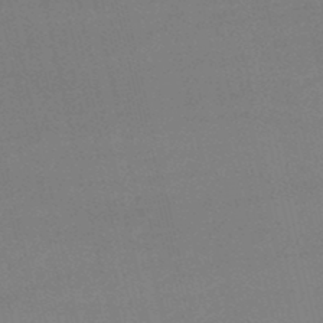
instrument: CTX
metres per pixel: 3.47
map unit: lHb
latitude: -48.3684
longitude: 63.8800
